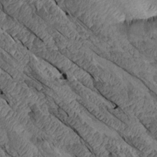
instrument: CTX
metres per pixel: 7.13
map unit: Aa
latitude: 14.7247
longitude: -146.5357
